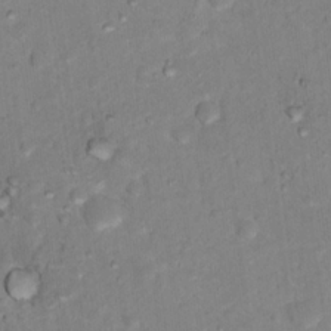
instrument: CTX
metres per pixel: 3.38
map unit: Nhu
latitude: 17.8394
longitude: -31.9906
